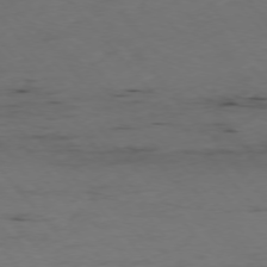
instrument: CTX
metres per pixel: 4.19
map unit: Ap
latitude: -76.2550
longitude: -90.9703
